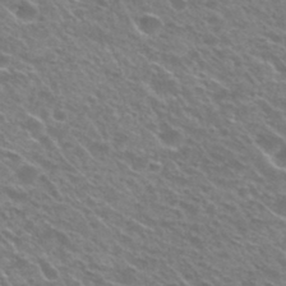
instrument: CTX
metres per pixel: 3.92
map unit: Nhu
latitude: 29.7638
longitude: -48.9703
